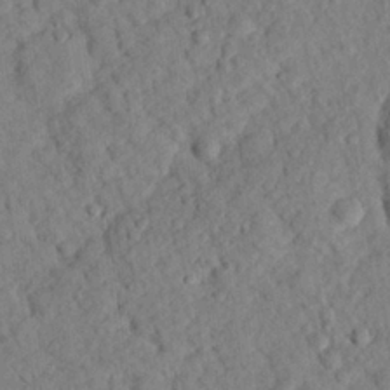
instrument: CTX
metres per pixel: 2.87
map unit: eHh
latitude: 24.9135
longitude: -80.0822
